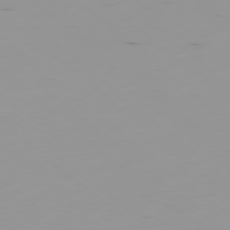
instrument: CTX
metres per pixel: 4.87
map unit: Ap
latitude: -78.4440
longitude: -64.0822
